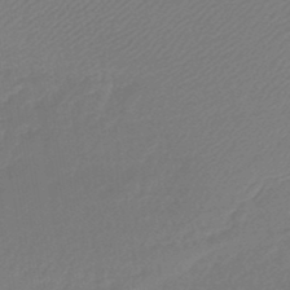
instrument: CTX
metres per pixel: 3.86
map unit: HNb
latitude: -45.8611
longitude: 56.7652
